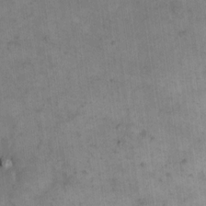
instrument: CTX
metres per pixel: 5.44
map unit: eHh
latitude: 14.4790
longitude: -66.9324
